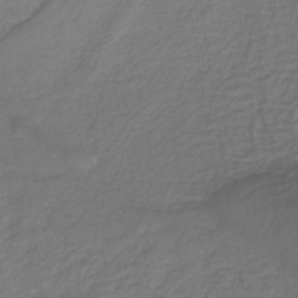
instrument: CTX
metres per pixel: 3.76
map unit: lHb
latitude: -34.6141
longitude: 71.1998
